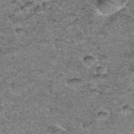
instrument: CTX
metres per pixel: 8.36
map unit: Hto
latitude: 35.6316
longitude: -48.2522
